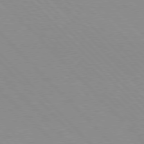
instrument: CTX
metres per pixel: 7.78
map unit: lApd
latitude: 76.3845
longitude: -85.3860
